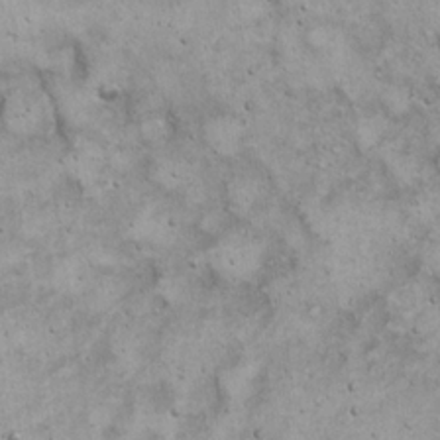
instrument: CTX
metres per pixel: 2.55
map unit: eHh
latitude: 22.1389
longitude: -65.6883
